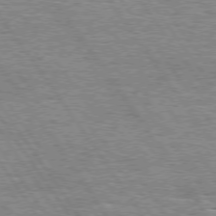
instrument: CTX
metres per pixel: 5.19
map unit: Hpe
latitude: 74.2712
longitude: -138.0444
